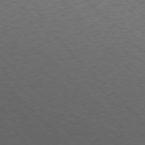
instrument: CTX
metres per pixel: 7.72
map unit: Ap
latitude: -77.1242
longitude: -85.5560
